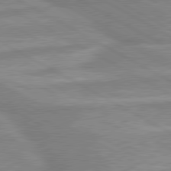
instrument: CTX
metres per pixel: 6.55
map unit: lApd
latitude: 80.3278
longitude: -173.6882
